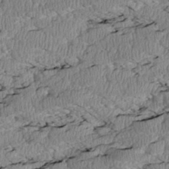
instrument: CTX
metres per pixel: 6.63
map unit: Htu
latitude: 3.4993
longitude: 149.8801
